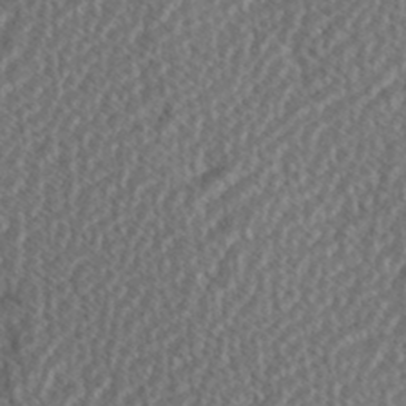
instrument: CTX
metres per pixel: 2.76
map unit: Hve
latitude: 1.4993
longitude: -123.5938
